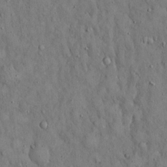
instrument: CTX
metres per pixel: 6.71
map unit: Hto
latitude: 15.0081
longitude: -58.4034
